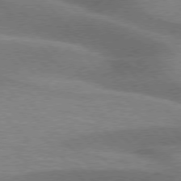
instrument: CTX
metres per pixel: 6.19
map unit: lApd
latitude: 76.4034
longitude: -62.1200
